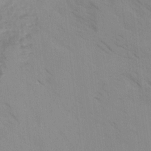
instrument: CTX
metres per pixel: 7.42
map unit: Ave
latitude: -1.2565
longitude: -111.8961
